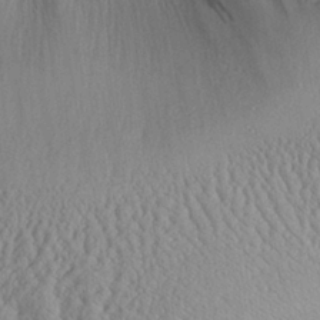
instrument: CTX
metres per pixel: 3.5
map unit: Aa
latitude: 28.7435
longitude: -133.5749
